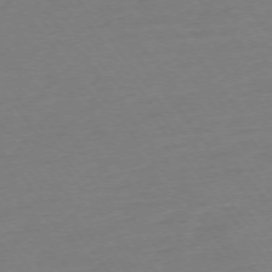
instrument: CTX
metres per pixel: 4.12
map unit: Ap
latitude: -75.0865
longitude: -80.3089
